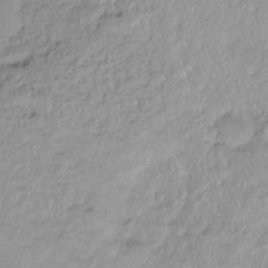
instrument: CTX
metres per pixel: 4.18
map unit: Ht
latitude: -9.5966
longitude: -39.1781
